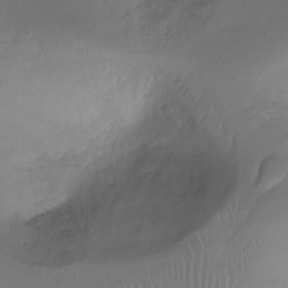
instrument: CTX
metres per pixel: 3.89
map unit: Ht
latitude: -2.4628
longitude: -29.1970
